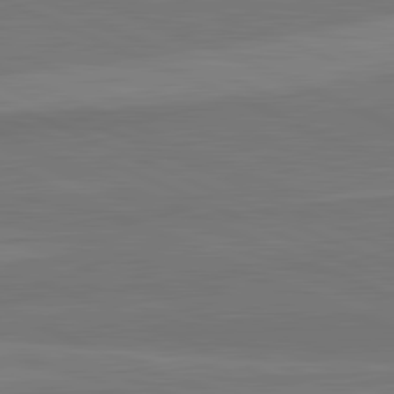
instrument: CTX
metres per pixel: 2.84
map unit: lApd
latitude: 82.5923
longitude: 158.1038
